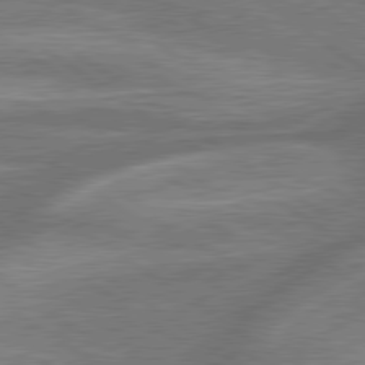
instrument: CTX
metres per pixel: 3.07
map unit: lApd
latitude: 79.7072
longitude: -171.4615
